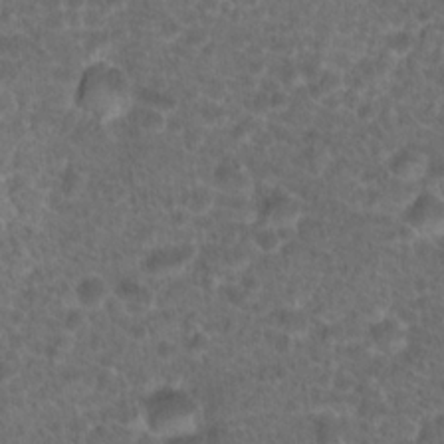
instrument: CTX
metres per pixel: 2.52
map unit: Hto
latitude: 19.1025
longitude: -40.5545
